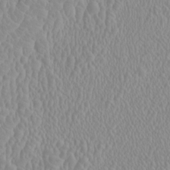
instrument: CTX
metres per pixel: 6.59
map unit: HNhu
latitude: -0.6519
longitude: 1.3321
